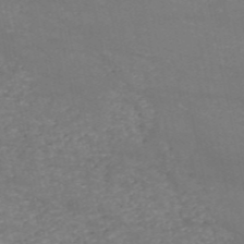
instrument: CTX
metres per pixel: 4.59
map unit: HNb
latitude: -54.1228
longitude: -38.1200
